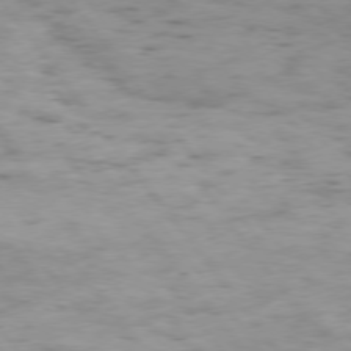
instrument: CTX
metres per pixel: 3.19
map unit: Hpe
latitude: 75.0647
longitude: -141.1025
